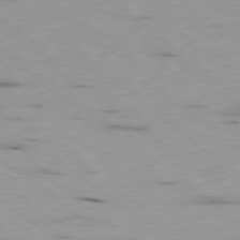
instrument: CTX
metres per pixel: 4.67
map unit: Ap
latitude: -78.9541
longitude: -73.6883
